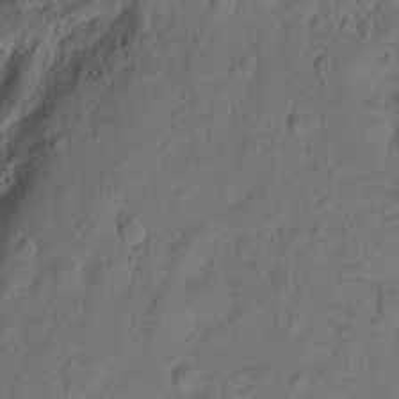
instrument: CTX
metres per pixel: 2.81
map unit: Ht
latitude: -9.1242
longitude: -36.2712
